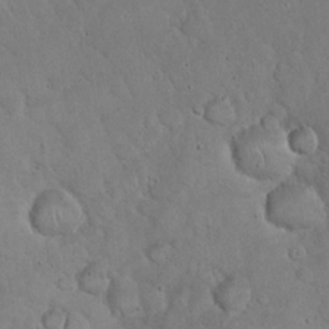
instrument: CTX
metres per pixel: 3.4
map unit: eHh
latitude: 21.7828
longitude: -58.8947
